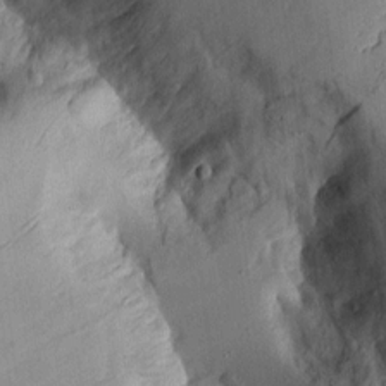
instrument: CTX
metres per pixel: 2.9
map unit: Aa
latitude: 9.2159
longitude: -127.3293
